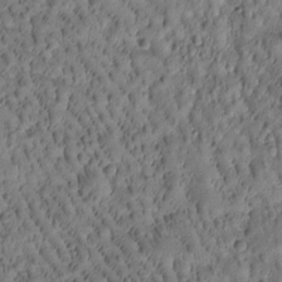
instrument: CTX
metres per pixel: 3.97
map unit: Htu
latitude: -2.6707
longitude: 171.6533
